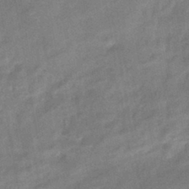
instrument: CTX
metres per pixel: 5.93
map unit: eHb
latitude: -42.6329
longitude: 83.9556
